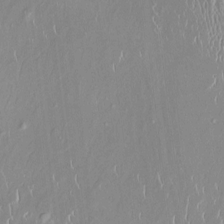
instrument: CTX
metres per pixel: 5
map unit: HNhu
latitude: -0.6141
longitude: -6.4979
